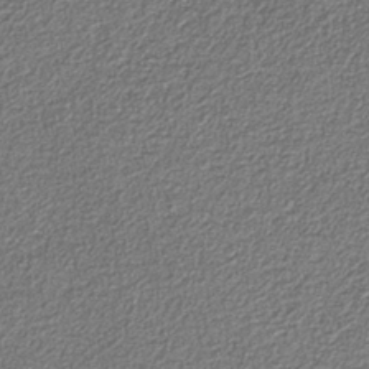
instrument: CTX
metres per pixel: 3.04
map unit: eAb
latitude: -39.2754
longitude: 51.8233
